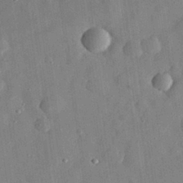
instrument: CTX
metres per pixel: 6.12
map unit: eHh
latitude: 30.1011
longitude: -75.1970
